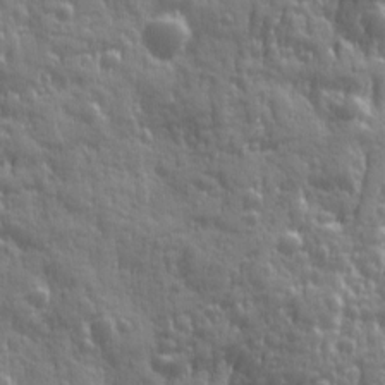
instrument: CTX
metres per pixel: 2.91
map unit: Ave
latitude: 12.4034
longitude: -103.9528
